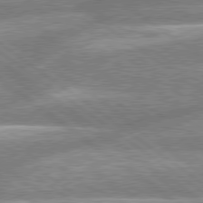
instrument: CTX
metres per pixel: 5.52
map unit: lApd
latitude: 78.9892
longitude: -159.2537
